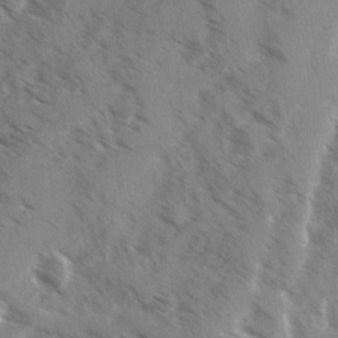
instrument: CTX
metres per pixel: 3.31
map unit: Ave
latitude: 0.7813
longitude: -110.7435
